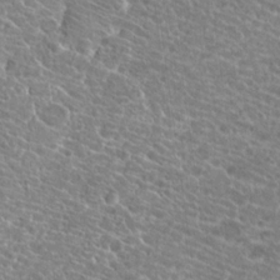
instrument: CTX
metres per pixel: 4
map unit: Hto
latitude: 21.2537
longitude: -39.8772
